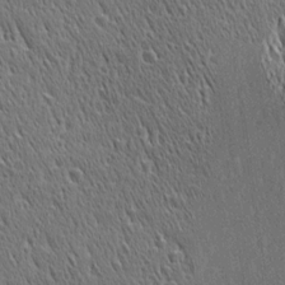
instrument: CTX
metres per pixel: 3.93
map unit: Ave
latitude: 21.2159
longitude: -137.0081
